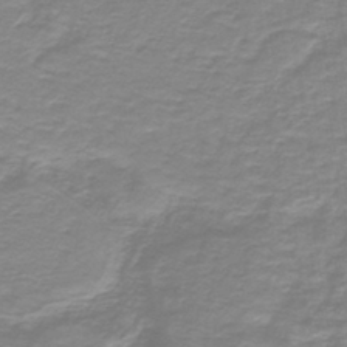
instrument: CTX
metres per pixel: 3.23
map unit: lHb
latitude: -41.2187
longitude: 56.4251
